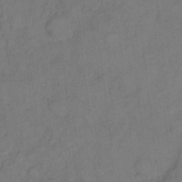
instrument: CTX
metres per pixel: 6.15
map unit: Hto
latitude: 7.1781
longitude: -61.4615
